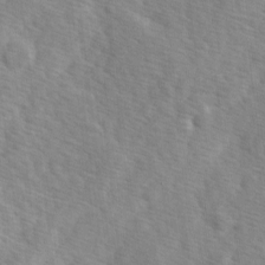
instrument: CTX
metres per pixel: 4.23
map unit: Ave
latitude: 1.2915
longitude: -111.9150
